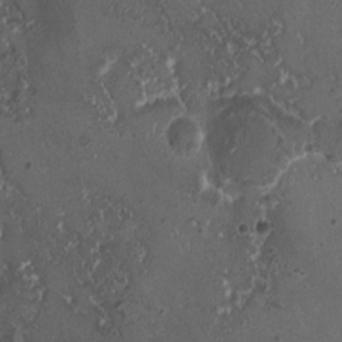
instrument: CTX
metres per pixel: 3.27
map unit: HNhu
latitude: 4.0255
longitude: -1.9906
